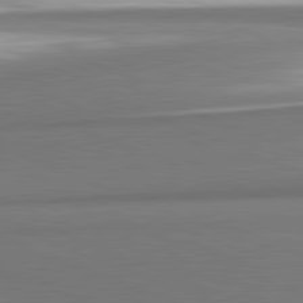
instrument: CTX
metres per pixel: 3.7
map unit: lApd
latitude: 81.8205
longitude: 164.8408
